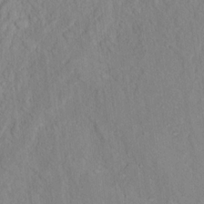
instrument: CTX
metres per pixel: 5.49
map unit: Ht
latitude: 15.1026
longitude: -36.8002
